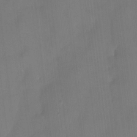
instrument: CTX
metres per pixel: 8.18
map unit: Htu
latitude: -13.9556
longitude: -46.2523
